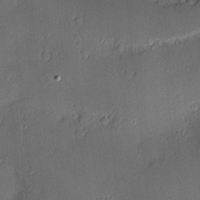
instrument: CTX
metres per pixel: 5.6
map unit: Nve
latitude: -8.5763
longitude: 175.0864
